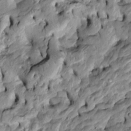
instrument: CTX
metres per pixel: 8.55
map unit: Htu
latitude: -5.6155
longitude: 157.4265
